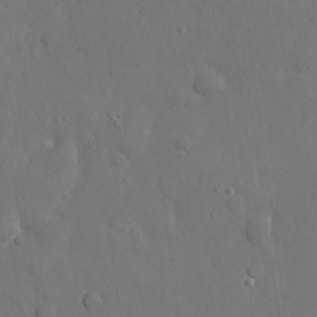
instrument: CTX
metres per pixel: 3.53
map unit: eHh
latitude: 22.0444
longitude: -62.9703
